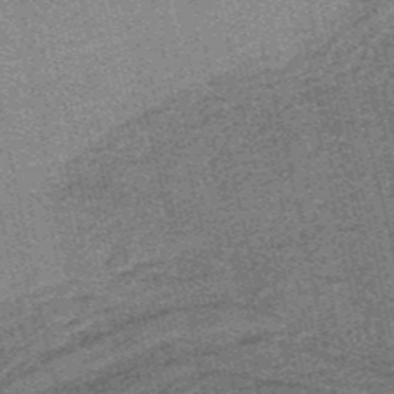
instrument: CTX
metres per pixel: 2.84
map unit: lHb
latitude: -37.9556
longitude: 57.3887
